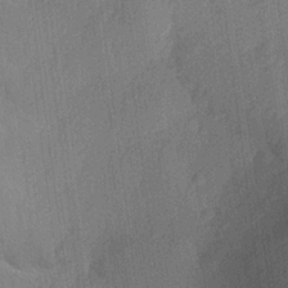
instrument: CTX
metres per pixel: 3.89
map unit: lHvf
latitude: 21.5371
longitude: 141.6155
